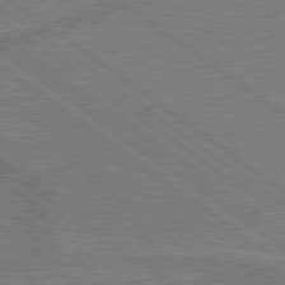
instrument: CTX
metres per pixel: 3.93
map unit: lApd
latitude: 79.7261
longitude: 167.3510
